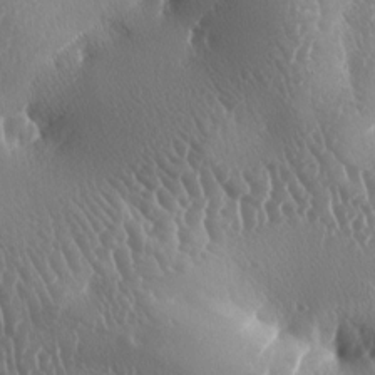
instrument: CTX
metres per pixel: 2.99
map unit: lAa
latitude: -6.4062
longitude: -128.8191
